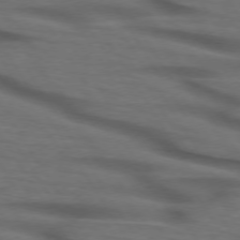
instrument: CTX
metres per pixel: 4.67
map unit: lApd
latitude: 73.7072
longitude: -73.9906
